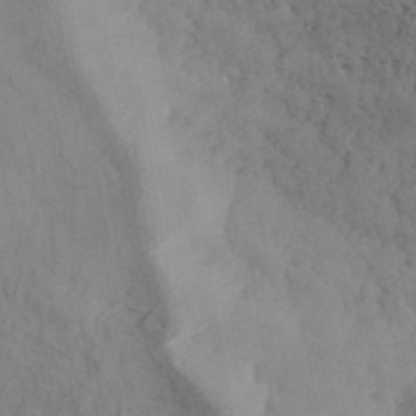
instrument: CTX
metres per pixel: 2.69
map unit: ANa
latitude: 42.2901
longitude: 53.1998
